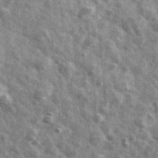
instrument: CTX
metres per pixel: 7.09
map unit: Ave
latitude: 41.7828
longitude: -106.9325
